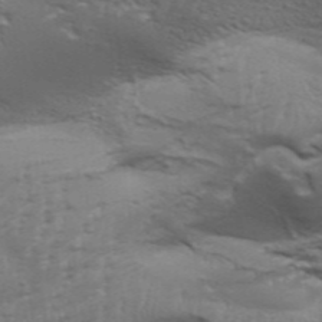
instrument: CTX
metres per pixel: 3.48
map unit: Aa
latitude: 34.0255
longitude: -136.0255
